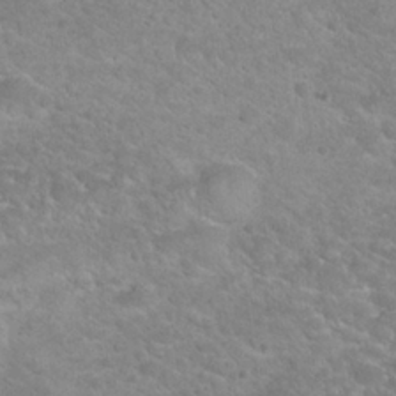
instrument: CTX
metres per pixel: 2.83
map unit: Hto
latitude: 24.3278
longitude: -49.7828
